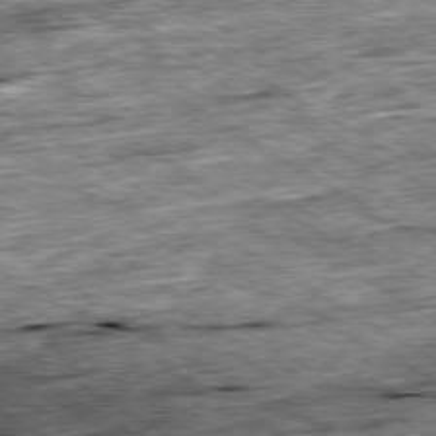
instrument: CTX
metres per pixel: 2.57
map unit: Ap
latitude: -80.1039
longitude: -88.8380
